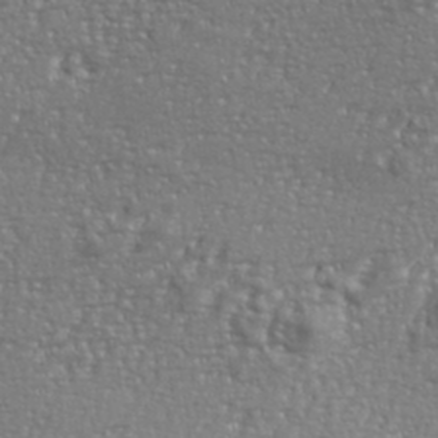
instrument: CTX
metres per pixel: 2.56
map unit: eHh
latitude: 35.2726
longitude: -133.8772
